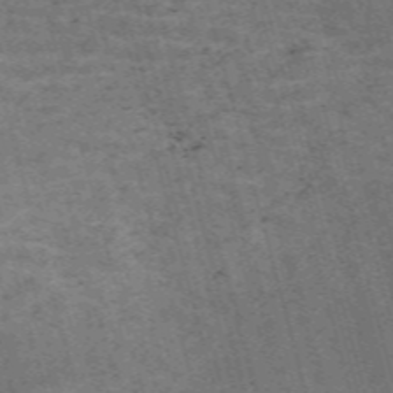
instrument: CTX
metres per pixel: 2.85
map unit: Nve
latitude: -59.6532
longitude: 63.8422
